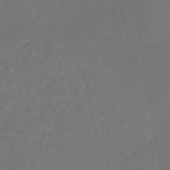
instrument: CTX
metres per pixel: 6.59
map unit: lHb
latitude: -43.6343
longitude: 64.5385
